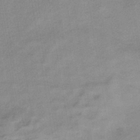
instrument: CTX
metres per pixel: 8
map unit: HNb
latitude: -32.7464
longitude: 62.1416
